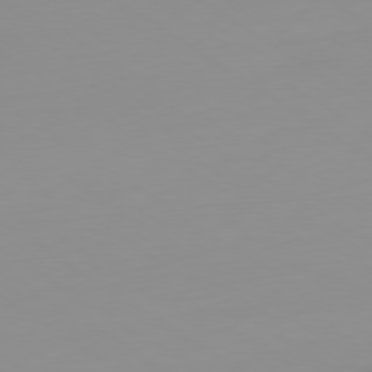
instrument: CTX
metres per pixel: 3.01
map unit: Ap
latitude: -80.0661
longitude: -59.2159
